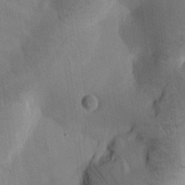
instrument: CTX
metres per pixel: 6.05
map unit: Htu
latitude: -0.2740
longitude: 172.4440
